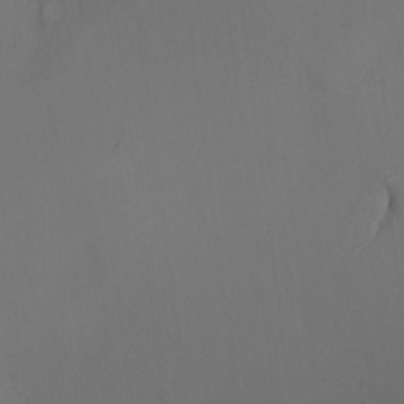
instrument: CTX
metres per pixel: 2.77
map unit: HNhu
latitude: 11.0270
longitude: 22.2929
